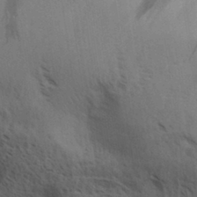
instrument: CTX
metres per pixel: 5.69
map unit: Aa
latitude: 32.4034
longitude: -140.4601
